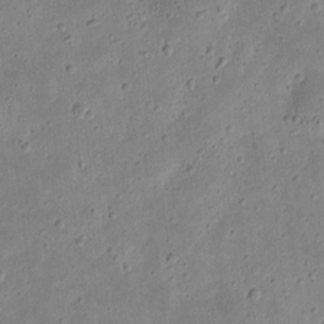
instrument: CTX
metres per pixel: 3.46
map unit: eHh
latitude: 9.2159
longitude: -72.3090
